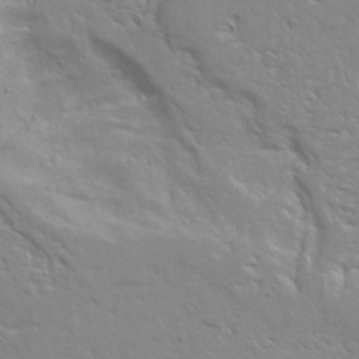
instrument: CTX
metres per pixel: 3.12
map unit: Ave
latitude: 13.0837
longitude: -139.2348
